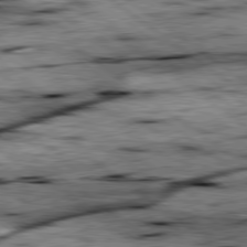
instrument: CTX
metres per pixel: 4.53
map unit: lApd
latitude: 79.5560
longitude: -48.1200
